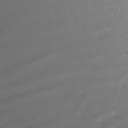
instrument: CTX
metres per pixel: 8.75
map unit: Nhu
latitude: -7.4832
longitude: -93.8961
